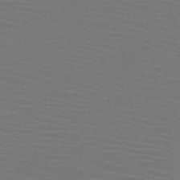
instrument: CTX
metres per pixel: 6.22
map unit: HNb
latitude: -47.4076
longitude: -43.9528
